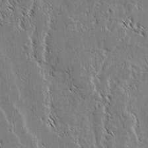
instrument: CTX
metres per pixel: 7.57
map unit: lAvf
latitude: 2.7435
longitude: -106.5924
